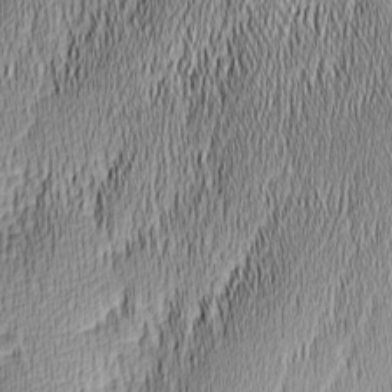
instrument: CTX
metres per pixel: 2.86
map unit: Nhu
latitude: -6.1039
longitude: -152.7247
